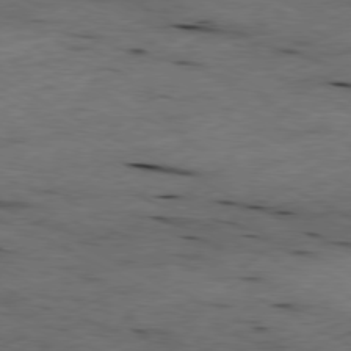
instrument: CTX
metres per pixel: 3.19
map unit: Ap
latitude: -79.2942
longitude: -68.2712
